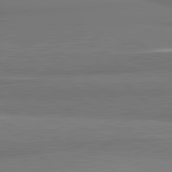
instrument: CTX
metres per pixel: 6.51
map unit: lApd
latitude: 82.0444
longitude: 175.0486
